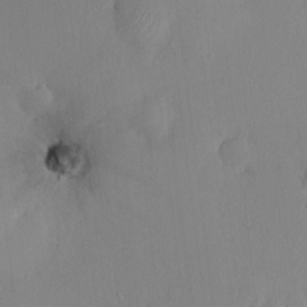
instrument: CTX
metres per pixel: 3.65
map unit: HNhu
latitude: 6.8002
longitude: 6.2361
